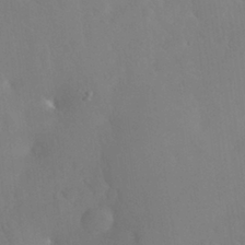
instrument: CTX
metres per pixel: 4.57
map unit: Nhu
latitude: 26.3089
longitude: -57.4993
